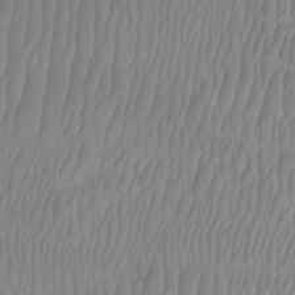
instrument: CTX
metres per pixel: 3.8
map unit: Htu
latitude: -8.4062
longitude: -74.5924
